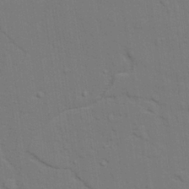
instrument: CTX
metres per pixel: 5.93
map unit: lAvf
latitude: 27.5938
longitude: -108.8758
